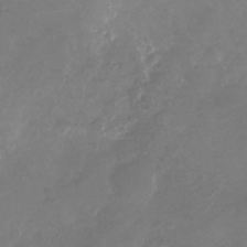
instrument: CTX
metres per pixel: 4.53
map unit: Nhu
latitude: -28.1228
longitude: -72.1200
